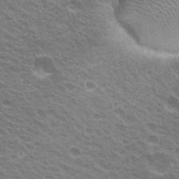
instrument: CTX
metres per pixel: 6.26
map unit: Hto
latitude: 22.0444
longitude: -31.1592
